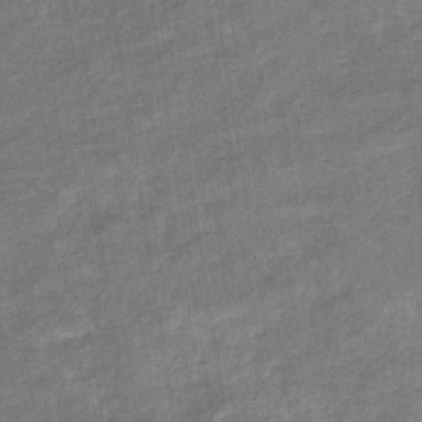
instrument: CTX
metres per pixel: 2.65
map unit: eHb
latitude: -35.7289
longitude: 78.0283
